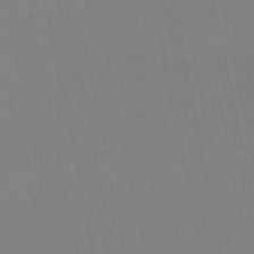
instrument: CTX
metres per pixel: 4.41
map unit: lHb
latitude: -49.9745
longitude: 71.0298
